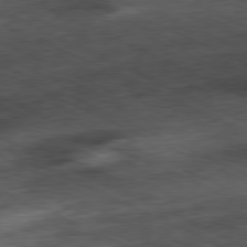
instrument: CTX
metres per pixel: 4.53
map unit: Ap
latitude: -80.8975
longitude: -90.9514
